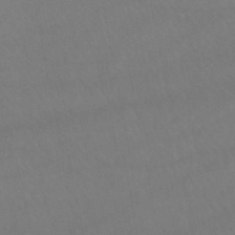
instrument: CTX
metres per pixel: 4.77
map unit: lHb
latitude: -47.4454
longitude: 75.3510
